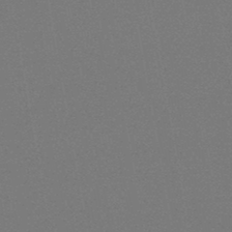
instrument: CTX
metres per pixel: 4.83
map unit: HNb
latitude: -46.0472
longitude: -40.1388
